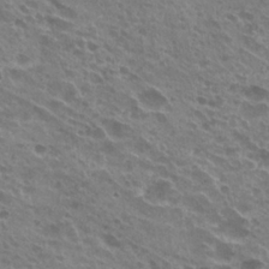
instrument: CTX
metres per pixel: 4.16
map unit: Hto
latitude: 24.0255
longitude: -40.0633
